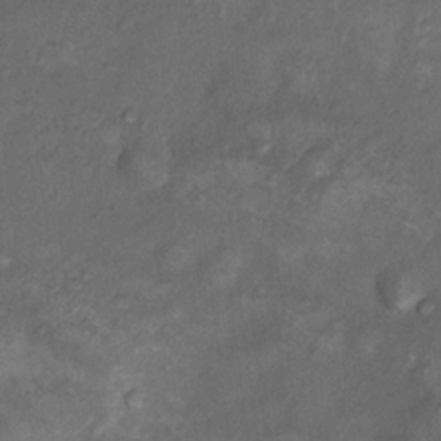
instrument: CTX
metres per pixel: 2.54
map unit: Nhu
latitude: 10.5357
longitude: -26.7813
